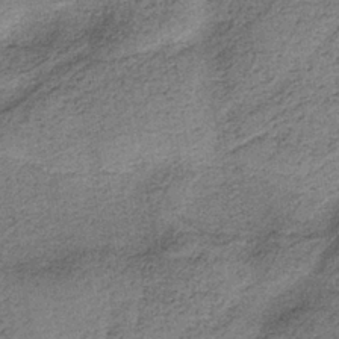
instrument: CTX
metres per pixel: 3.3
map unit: HNb
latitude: -36.4629
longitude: 54.3873
